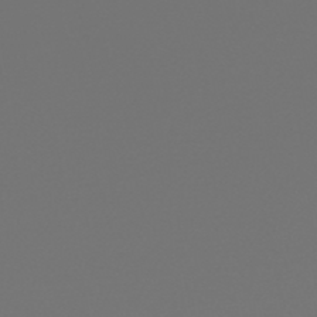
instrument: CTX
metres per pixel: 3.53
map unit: HNhu
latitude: -48.3118
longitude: 101.0486
